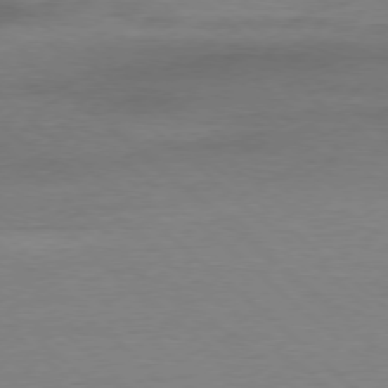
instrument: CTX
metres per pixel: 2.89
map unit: Ap
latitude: -78.2361
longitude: -87.8772
